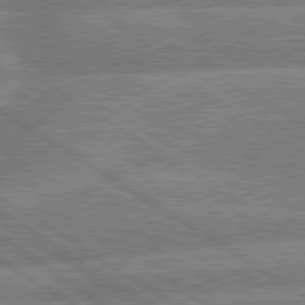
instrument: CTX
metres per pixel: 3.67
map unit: lApd
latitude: 79.8206
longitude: -158.1200
